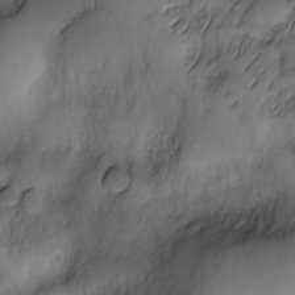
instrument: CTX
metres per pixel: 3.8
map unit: Nve
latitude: -26.9730
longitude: -148.8191
